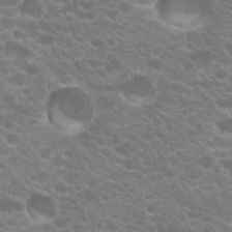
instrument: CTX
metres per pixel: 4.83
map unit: Hto
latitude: 20.1389
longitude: -35.9528
